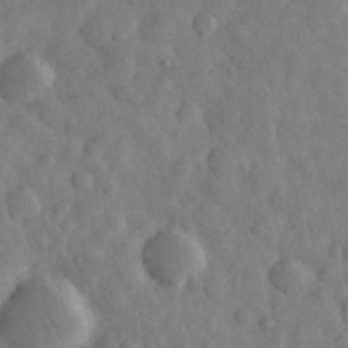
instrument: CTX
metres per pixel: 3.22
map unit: eHh
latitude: 32.6679
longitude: -69.0837
